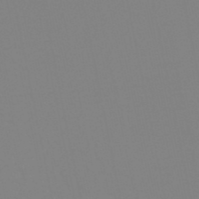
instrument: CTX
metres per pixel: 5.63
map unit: lHb
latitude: -49.2754
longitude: 69.8989
